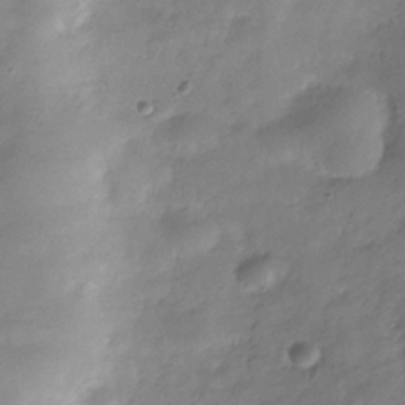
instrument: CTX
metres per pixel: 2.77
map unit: Hve
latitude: -32.0850
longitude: 92.3306
